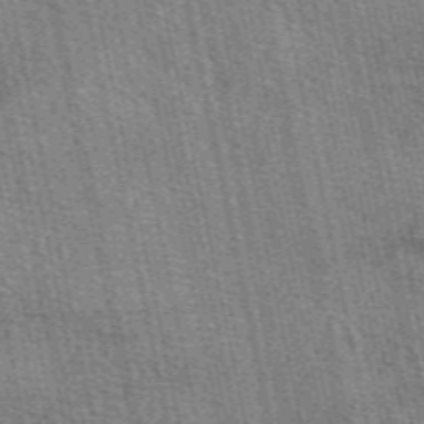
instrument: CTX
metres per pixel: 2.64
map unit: eAb
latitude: 50.6112
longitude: 114.5196
